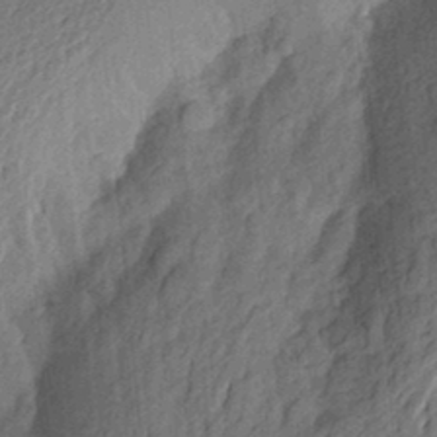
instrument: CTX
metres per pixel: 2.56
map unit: Aa
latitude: 22.7813
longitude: -150.4034
